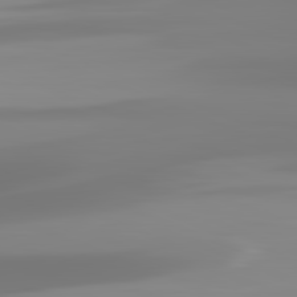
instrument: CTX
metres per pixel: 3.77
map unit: lApd
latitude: 82.1199
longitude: -150.1577
